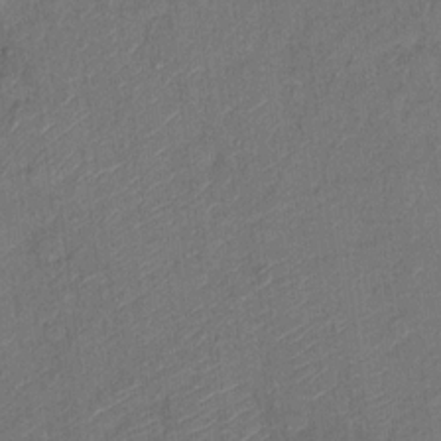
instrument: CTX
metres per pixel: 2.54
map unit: Hto
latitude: 12.3278
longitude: -37.5749
